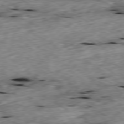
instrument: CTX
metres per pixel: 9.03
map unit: Ap
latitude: -79.6910
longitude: -90.1578
